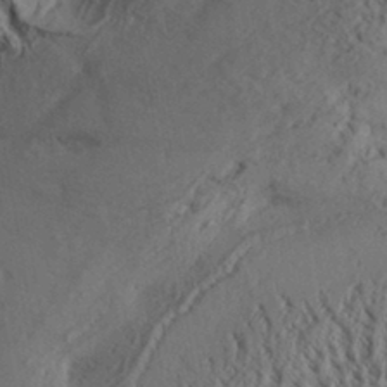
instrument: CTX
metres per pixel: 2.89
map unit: Aa
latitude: 32.4979
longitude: -136.9136
